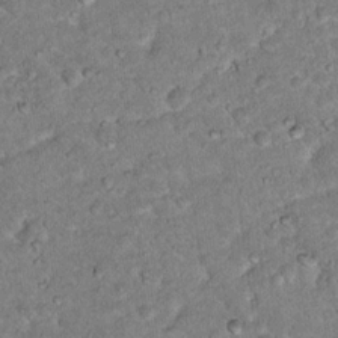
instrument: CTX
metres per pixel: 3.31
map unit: Hto
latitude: 16.3089
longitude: -35.7260
